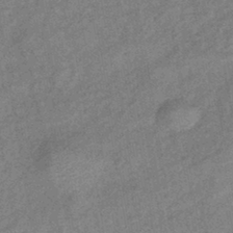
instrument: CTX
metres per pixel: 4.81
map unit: eHb
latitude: -41.6344
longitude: 82.0661
